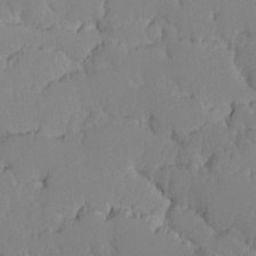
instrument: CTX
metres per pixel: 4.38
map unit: Ave
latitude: -9.4643
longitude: -116.7057
